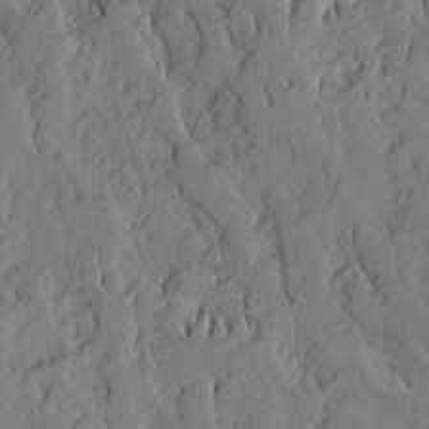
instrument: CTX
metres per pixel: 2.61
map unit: Ave
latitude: 13.8017
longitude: -132.0255
